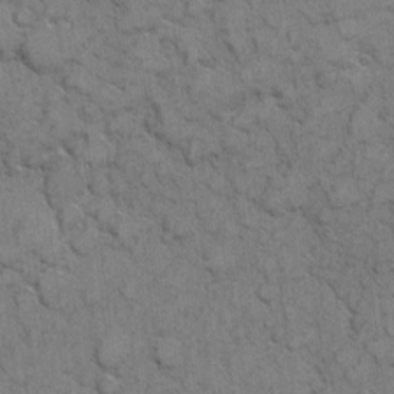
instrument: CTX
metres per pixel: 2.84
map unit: eHh
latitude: 6.4790
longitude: -64.6490
